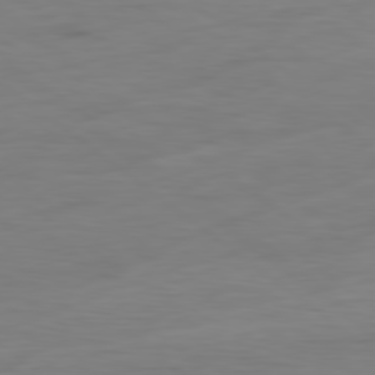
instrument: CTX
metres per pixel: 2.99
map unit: Ap
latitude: -80.1417
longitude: -68.2712
